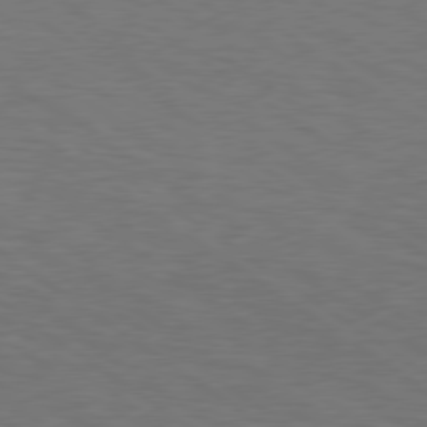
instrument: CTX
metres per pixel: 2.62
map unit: Hpe
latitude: 78.1011
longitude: 179.9178
